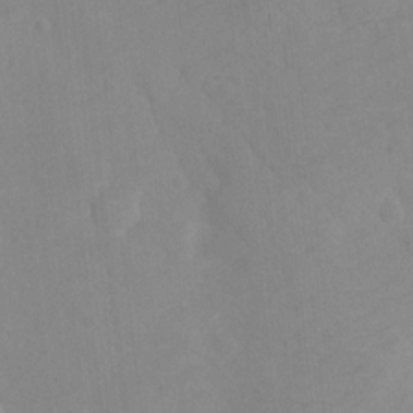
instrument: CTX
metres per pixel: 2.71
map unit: Ht
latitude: -0.0283
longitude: -34.7435
